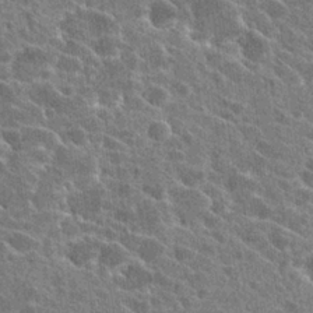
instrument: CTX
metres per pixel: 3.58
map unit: Hto
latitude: 24.4412
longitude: -40.0444
